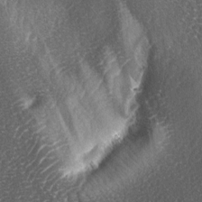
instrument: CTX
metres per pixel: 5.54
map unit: lAa
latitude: -4.6707
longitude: -127.2159
